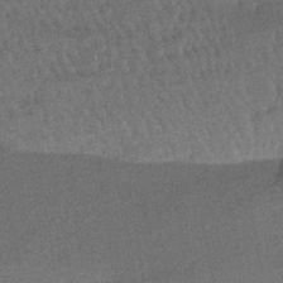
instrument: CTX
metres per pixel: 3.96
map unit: eHb
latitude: -42.9163
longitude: 82.2361
